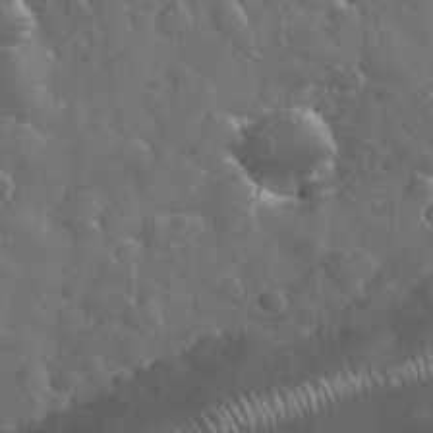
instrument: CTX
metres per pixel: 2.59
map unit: eHh
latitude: 33.0647
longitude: -61.8961
